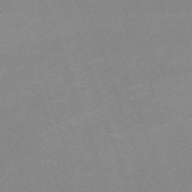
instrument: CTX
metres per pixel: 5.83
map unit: eHh
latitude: -64.6519
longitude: 50.3306
